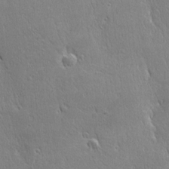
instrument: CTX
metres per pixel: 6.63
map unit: Ave
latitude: 22.4601
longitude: -135.9150
